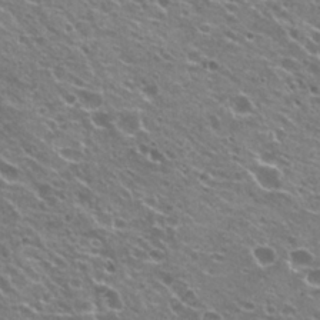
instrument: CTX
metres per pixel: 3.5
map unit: Hto
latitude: 23.1970
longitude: -31.8584
